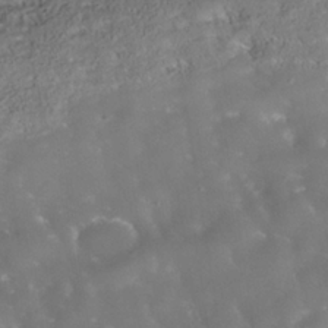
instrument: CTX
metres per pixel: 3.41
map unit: Nhe
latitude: -38.0472
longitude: -118.7057
